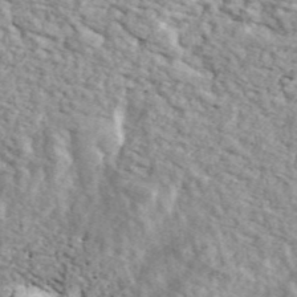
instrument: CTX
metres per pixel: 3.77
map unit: ANa
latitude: 44.1200
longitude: 45.7856
